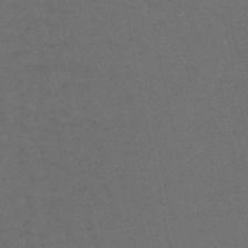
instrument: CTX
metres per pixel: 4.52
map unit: lHb
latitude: -47.6155
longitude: 81.2187
